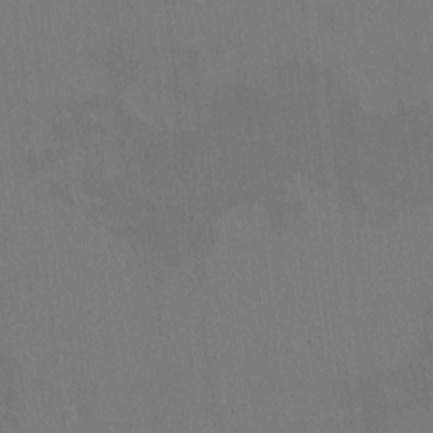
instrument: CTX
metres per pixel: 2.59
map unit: HNhu
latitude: 5.8205
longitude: 4.3117
